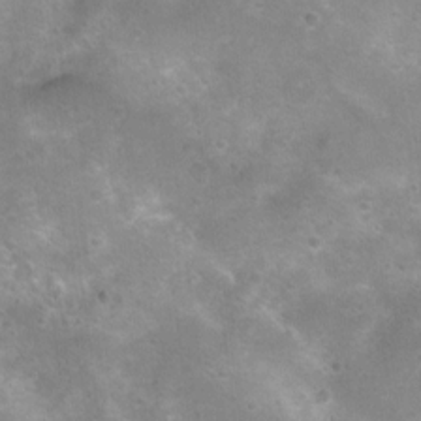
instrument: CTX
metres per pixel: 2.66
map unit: Nhu
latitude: 8.6491
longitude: -22.0444
